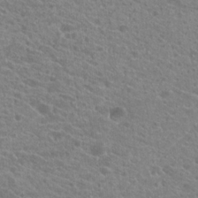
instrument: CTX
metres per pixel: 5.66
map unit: Hto
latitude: 21.6316
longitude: -38.7246
